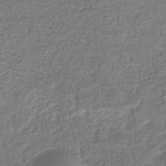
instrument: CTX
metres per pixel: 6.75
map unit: eHb
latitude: -32.7464
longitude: 74.6330
